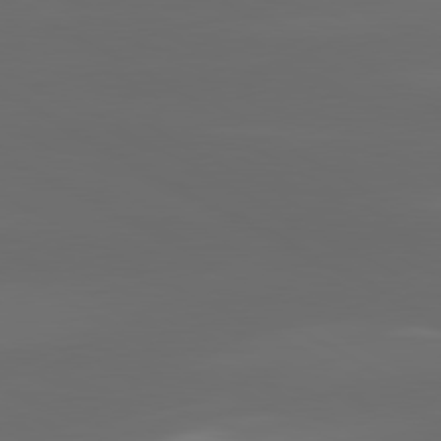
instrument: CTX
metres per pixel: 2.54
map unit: lApd
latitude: 80.5546
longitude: -138.0633
